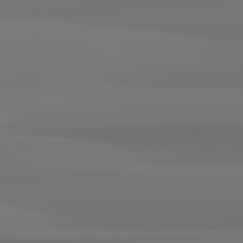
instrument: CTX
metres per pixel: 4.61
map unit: lApd
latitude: 82.3467
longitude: 171.2754
